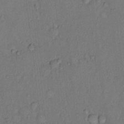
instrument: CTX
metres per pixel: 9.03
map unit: Hto
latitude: 9.6505
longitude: -58.3845
